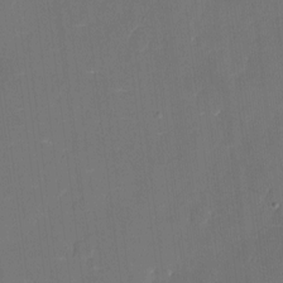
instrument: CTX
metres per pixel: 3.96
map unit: eHh
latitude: 6.0444
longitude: -68.6113
